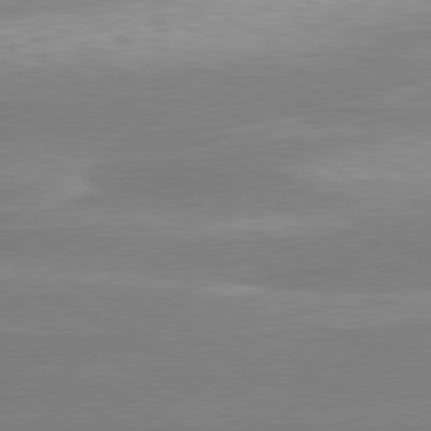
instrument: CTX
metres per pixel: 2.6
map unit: lApd
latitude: 79.9150
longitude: -114.9702
